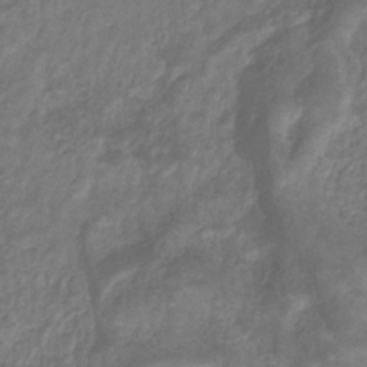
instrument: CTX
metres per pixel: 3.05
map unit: eHb
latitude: -29.7478
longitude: 71.0675
